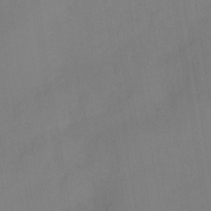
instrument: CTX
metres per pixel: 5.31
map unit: Nhe
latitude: -37.0486
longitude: -112.5357
